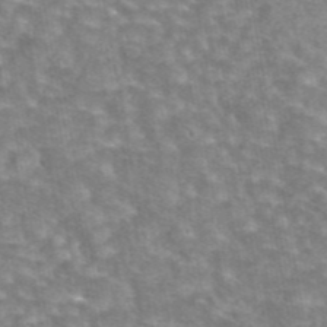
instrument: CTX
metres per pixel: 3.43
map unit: eAb
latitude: 44.7813
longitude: 105.9178
